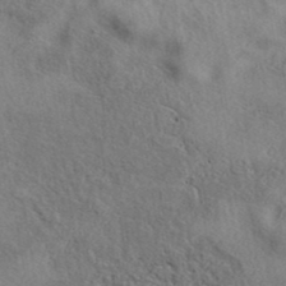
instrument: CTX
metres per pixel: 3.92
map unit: eAb
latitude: 39.1970
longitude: 112.4251
